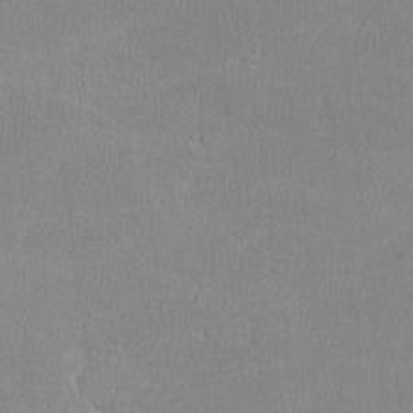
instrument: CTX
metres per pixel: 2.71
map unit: lHvf
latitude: -12.4440
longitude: -100.9136
